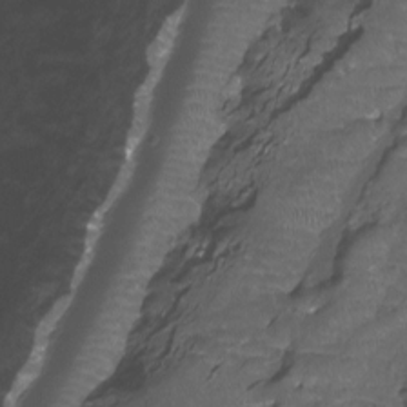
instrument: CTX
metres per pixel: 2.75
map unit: Htu
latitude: -11.7289
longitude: -72.2900
